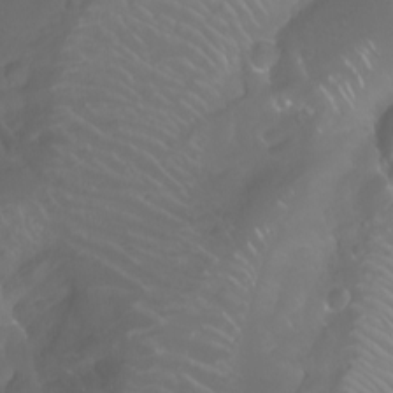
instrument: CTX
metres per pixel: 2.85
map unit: Nhu
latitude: -10.5385
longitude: -68.7435
